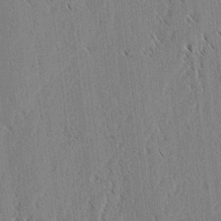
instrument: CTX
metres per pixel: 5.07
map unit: lAvf
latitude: 2.5545
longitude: -106.2334
